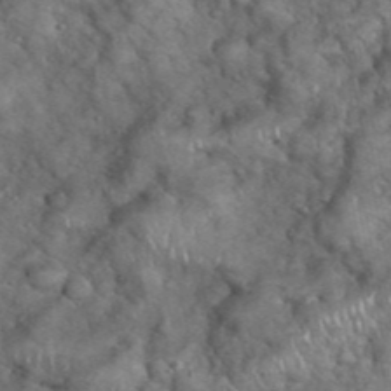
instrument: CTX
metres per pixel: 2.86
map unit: eHh
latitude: 39.2537
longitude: -56.4978
